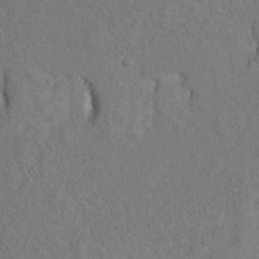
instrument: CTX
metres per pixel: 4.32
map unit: Ht
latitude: 9.3104
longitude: -33.1781
